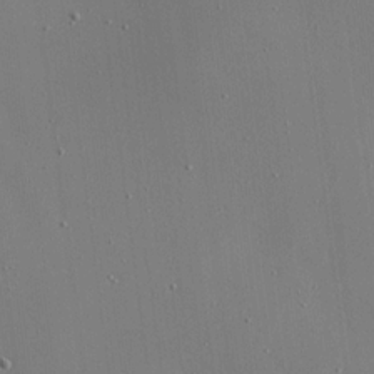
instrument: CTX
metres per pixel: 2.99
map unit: Ave
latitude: 16.6679
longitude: -139.1592
